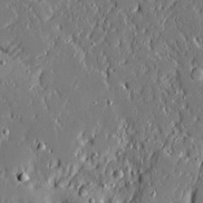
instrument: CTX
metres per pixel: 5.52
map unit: Ave
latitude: 20.9703
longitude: -127.8017
